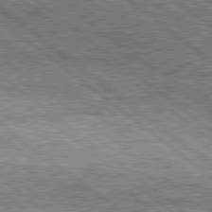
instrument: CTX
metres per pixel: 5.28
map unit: Hpe
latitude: 78.3656
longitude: -121.0081
